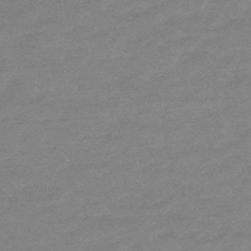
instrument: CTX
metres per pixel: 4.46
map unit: eHb
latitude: -48.1039
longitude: 88.0850
